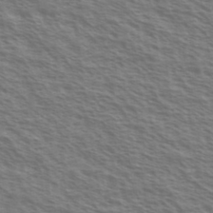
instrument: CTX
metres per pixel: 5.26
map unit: Ave
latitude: 37.6883
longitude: -111.0270
